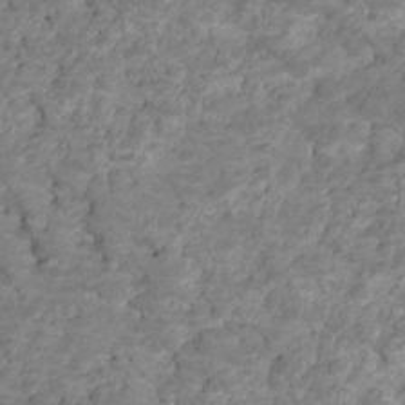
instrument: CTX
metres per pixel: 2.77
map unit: HNhu
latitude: -21.5210
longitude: 85.2376
